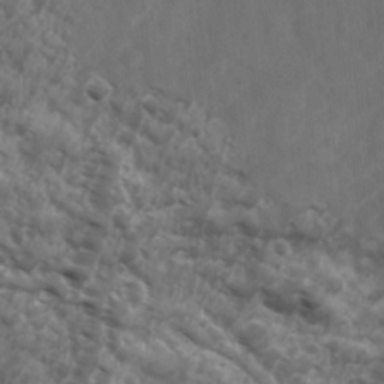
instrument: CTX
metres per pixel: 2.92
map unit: Ave
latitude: 17.7261
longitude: -131.8206
